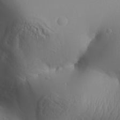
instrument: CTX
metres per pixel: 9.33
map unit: Aa
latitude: 31.9717
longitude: -142.9892
